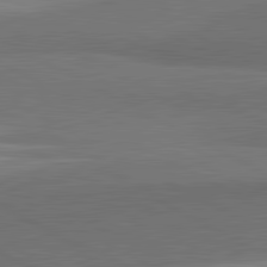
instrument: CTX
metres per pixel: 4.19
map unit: lApd
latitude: 82.0255
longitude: 159.9556
